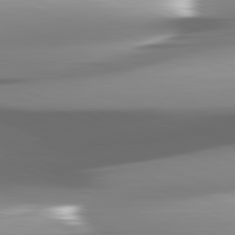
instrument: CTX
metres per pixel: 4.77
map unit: lApd
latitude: 82.1766
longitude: -147.1404
